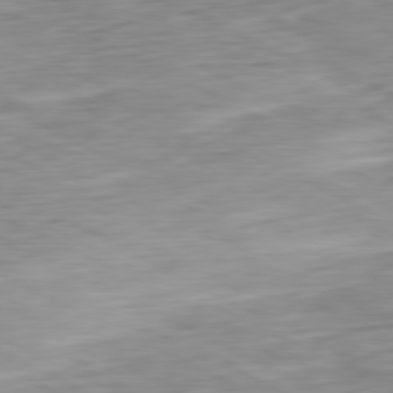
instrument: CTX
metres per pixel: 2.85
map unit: Ap
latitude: -80.8030
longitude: -69.6316
